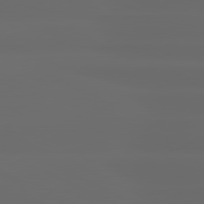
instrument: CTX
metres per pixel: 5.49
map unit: lApd
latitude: 80.7435
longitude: -137.5560
